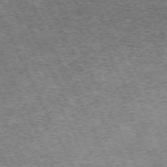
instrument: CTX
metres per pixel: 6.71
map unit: Hpe
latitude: -70.8030
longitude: 11.3510
